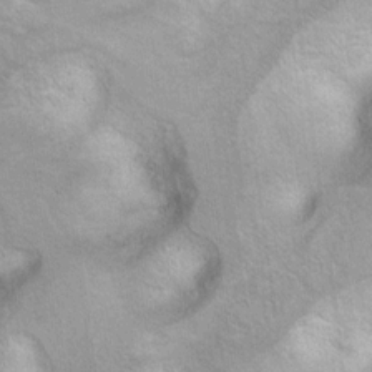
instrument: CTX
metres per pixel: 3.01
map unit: Ht
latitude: 7.1970
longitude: -30.2901
